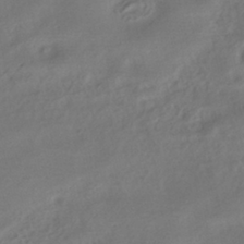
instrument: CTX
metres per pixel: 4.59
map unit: HNhu
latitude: -40.0094
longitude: 98.6140
